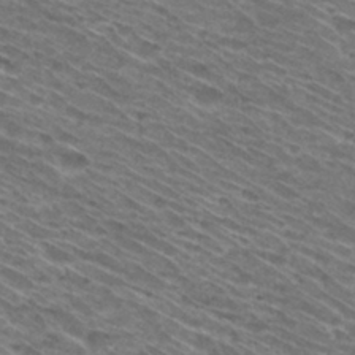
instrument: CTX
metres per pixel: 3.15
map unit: Hto
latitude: 30.8947
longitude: -46.2145
